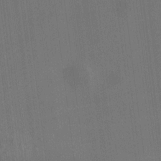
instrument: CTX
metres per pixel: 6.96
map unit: HNhu
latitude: 10.5924
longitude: 10.5196
